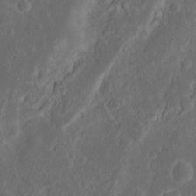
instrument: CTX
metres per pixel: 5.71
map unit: Nhu
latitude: 13.7639
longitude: -73.5372
